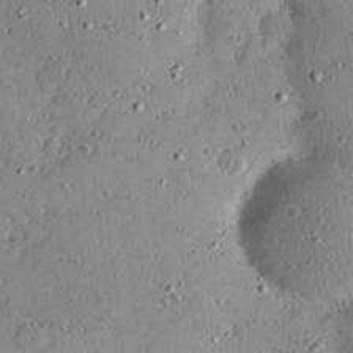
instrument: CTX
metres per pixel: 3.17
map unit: Hve
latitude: 26.0444
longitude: -93.6316
